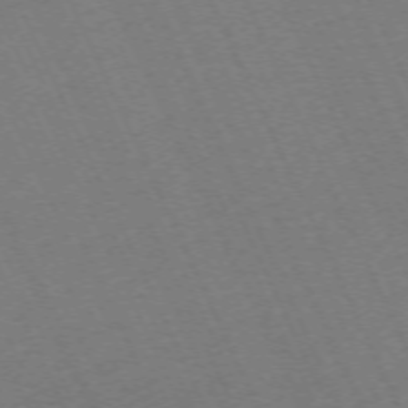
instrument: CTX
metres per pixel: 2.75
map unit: Hpe
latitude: -71.4266
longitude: 12.6330
